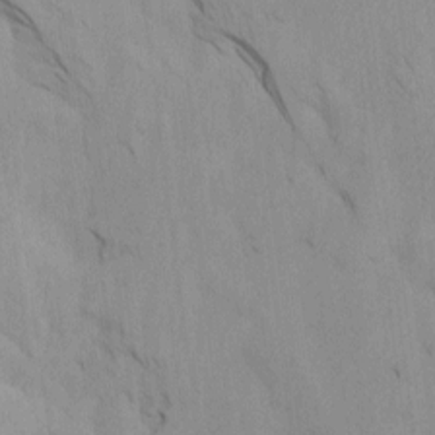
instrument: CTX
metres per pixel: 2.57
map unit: Htu
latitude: -7.1242
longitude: -68.5357
